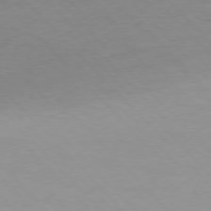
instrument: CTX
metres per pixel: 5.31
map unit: Hpe
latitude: 77.1592
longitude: -125.0269
